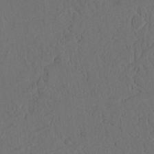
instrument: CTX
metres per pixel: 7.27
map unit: Nhu
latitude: 21.9150
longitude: -74.4601
